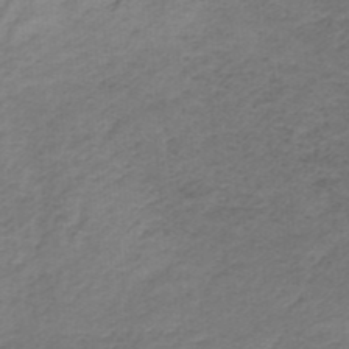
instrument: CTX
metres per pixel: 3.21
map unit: HNb
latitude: -34.4818
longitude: 59.8233
